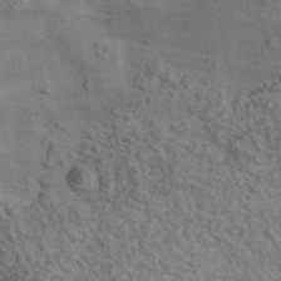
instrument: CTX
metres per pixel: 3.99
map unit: Nhe
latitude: -35.1431
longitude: -130.4034
